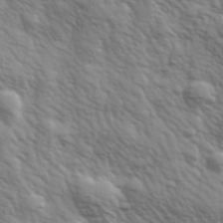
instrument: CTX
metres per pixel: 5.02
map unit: Hve
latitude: 32.2523
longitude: 150.2550
